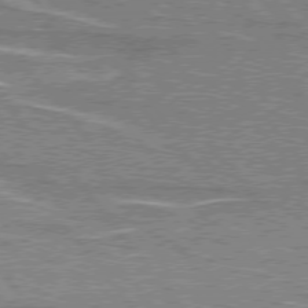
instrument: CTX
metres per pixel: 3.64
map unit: lApd
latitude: 76.1200
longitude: -79.9339
